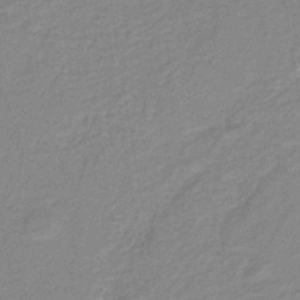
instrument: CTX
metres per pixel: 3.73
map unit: HNb
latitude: -40.0472
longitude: 50.7652
